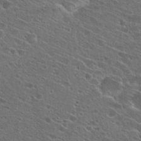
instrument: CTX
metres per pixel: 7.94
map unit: Hto
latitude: 26.3467
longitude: -45.1214
